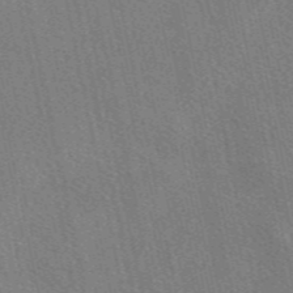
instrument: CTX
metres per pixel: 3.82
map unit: eAb
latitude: 48.6113
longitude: 115.3887
